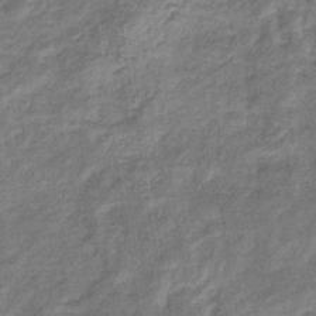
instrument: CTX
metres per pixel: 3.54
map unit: eHb
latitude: -33.8989
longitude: 74.8786
